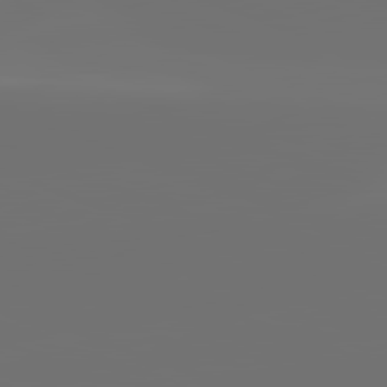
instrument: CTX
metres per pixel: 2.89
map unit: lApd
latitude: 82.1577
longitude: -154.6301
